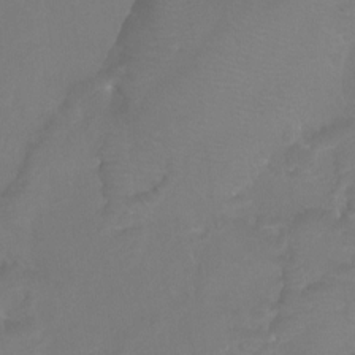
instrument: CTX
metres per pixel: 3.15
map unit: Htu
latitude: -13.1998
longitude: -46.4034
